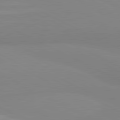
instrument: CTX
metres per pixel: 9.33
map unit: lApd
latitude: 81.1403
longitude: 179.2565
